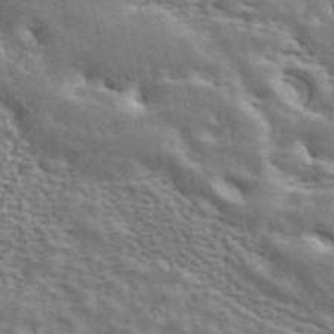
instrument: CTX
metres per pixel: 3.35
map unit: ANa
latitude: 43.0836
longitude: 46.6896
